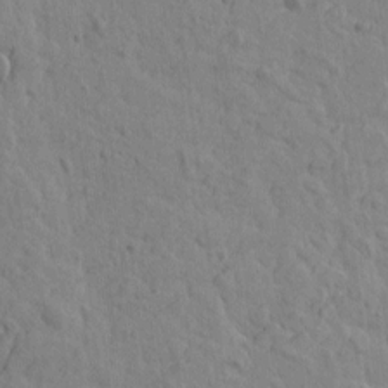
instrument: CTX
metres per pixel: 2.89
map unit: Htu
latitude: -2.4062
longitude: -175.6316
